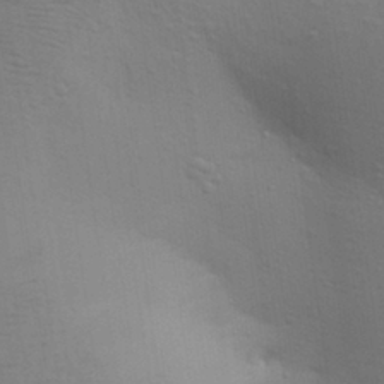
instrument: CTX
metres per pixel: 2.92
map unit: Aa
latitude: 28.7624
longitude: -147.0837
